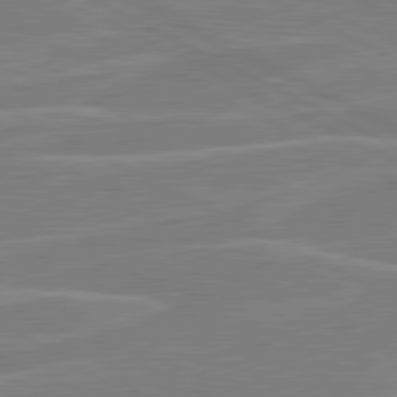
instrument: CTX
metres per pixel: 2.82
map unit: lApd
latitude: 80.8380
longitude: 120.7841
